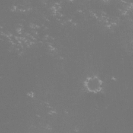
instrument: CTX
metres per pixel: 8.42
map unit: lHvf
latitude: -14.0661
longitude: -102.1578
